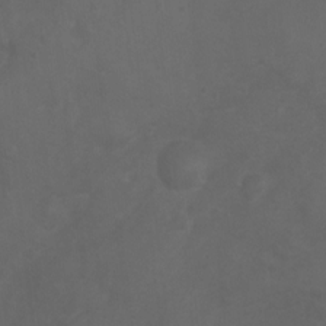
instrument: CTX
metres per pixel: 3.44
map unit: Ht
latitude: 1.7827
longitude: -22.4034
